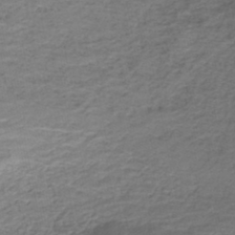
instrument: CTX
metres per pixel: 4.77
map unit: HNb
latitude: -43.8989
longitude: 52.1416
